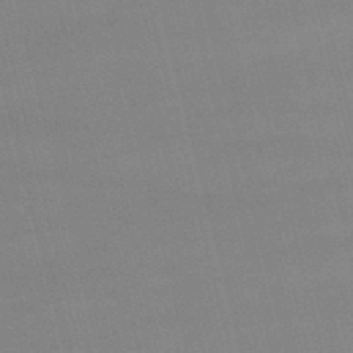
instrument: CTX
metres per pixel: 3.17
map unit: lHb
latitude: -48.0283
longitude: 63.3698
